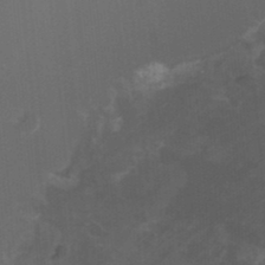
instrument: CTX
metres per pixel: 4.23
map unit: HNhu
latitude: -2.3117
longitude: -1.7260
